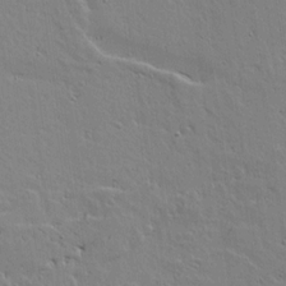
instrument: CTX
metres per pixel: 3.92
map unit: lAvf
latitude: 15.6694
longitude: -125.1214
